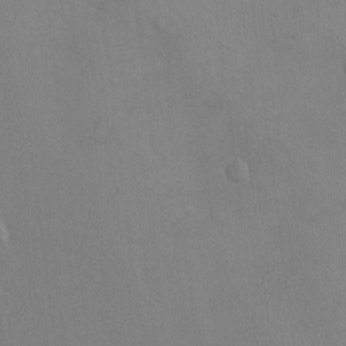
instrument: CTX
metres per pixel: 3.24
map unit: eHh
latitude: -5.8044
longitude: -80.3089
